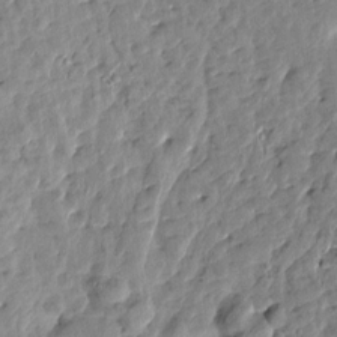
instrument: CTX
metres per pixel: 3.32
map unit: Htu
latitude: 1.3103
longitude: -179.9339
